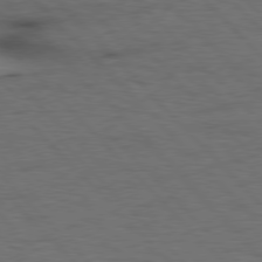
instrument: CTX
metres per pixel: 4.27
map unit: Hpe
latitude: 76.9702
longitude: -154.6112
